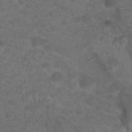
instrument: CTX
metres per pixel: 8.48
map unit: Hto
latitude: 19.4993
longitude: -39.1592
